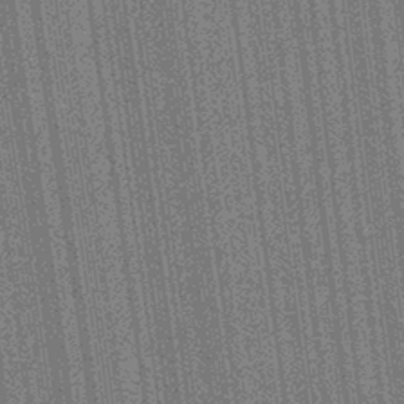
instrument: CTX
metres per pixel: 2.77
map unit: Aa
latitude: 27.8395
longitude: -147.4238
